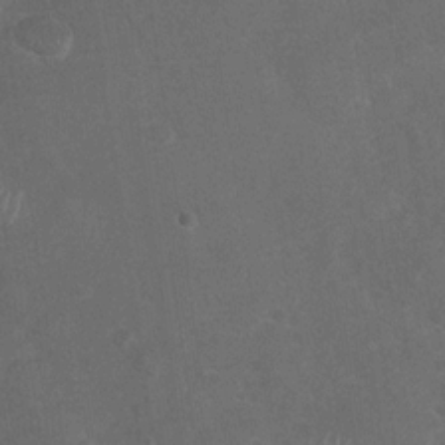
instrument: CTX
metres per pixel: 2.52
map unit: Nhu
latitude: -29.7289
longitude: -61.8583
